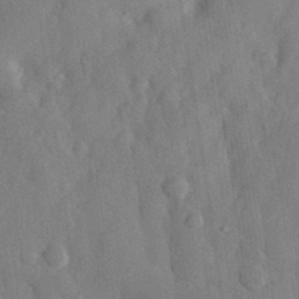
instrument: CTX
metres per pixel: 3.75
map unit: eHh
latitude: 30.3468
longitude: -76.6490
